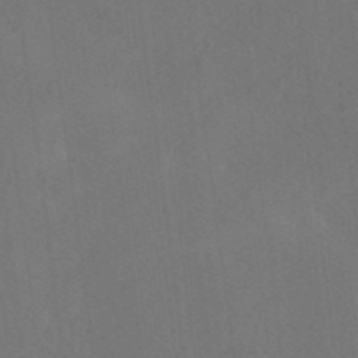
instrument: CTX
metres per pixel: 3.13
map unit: HNhu
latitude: -41.4643
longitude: 106.3684
